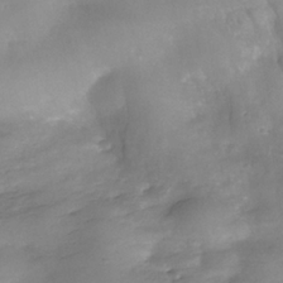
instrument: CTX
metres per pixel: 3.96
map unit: Nhe
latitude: -34.3495
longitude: -143.6316
